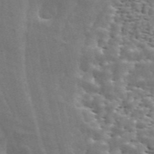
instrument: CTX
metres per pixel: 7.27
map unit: ANa
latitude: 43.4427
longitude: 46.6707
